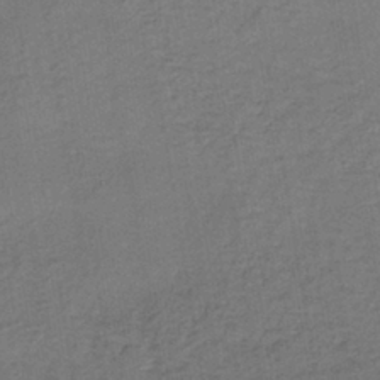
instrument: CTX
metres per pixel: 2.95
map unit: lHb
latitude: -38.9164
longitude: 63.4076
